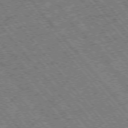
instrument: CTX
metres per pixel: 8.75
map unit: Hpe
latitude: -76.4251
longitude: -20.4790
